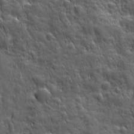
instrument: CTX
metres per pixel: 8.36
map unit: Ave
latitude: 19.1403
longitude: -132.6491
